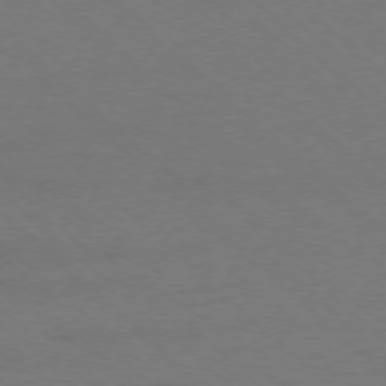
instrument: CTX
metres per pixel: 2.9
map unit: Ap
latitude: -76.3684
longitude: -77.1970
